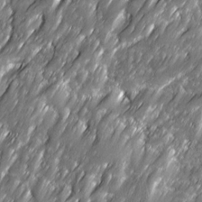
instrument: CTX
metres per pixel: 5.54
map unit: Ave
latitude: 16.4034
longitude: -135.2915
